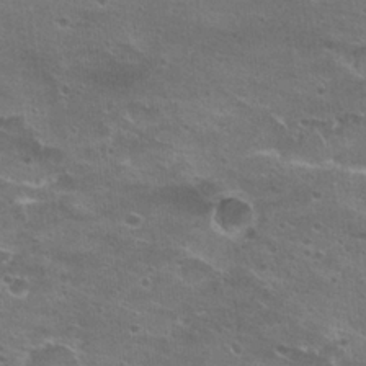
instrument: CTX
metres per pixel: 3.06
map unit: Hto
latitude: 22.8380
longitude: -41.4426
